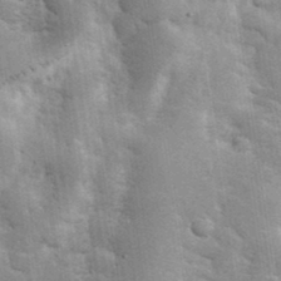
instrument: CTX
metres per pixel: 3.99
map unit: eHh
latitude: 35.4048
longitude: -68.4412
